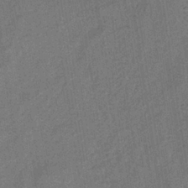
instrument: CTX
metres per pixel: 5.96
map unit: lHb
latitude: -35.8422
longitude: 70.8408
